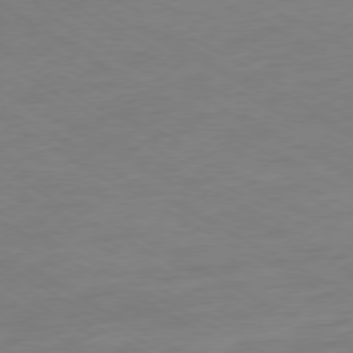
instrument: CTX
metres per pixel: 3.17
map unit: Ap
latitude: -76.8597
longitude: -75.5938
